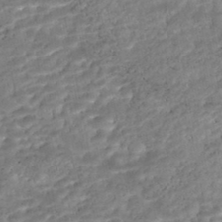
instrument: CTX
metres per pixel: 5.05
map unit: Nhe
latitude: -47.7288
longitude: -173.0647
